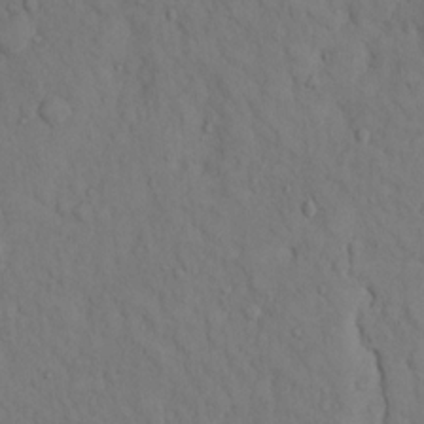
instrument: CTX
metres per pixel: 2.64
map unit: Hto
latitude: 13.7072
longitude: -61.7827
